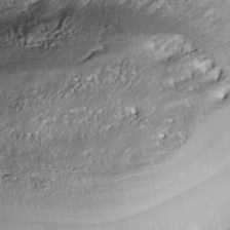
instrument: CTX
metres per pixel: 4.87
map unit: Nhe
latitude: -39.7100
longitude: -117.0836
